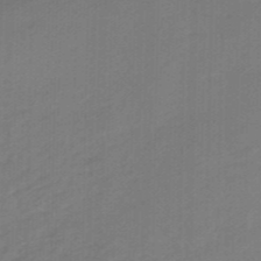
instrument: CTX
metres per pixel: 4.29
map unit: eHb
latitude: -46.4251
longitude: 89.3320
